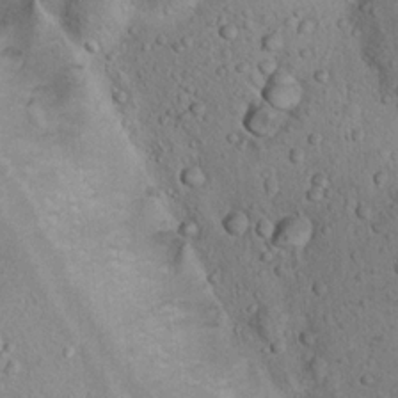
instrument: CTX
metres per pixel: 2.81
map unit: Nhu
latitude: 14.2334
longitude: -28.5734
